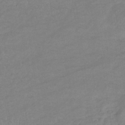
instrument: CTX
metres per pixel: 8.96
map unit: eHb
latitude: -32.7652
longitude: 68.2550
